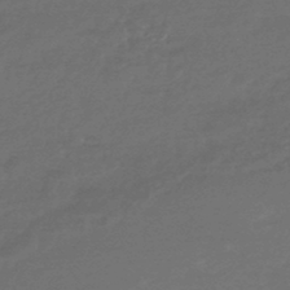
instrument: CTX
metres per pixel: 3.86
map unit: HNhu
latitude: -45.9367
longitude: 93.6533
